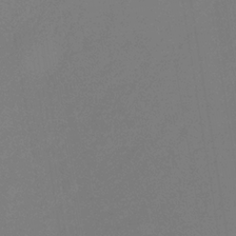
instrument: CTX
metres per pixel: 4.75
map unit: lHb
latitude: -33.6722
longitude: 67.0486
